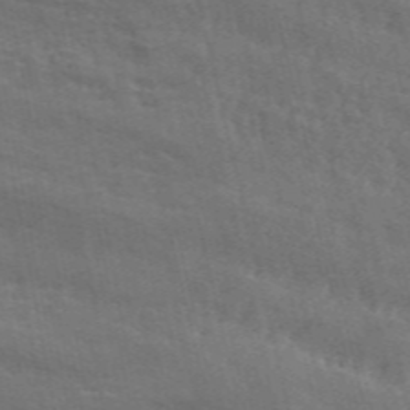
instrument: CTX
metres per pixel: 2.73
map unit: ANa
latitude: 49.7450
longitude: -79.8773
